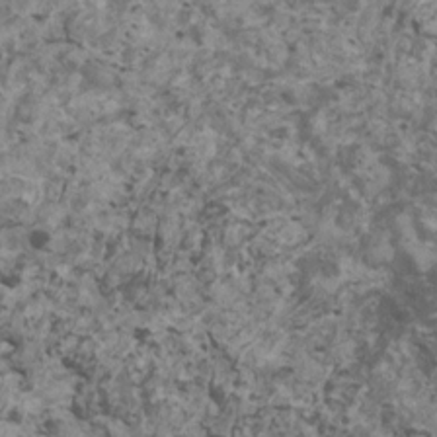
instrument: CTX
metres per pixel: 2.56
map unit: HNhu
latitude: 2.6490
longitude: 3.7666
